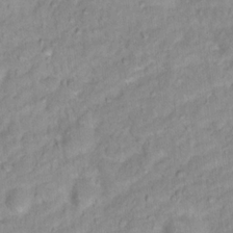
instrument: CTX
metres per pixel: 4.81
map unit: Nhu
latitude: 16.8947
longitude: -32.2145
